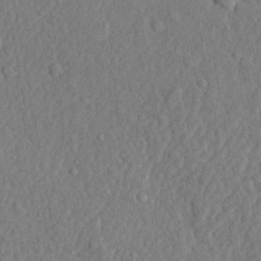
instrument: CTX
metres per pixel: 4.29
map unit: lHvf
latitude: 22.4601
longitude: 143.6343
